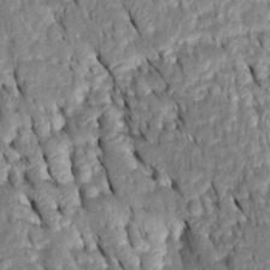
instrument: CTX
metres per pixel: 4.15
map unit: Htu
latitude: -0.6141
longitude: 149.3699
